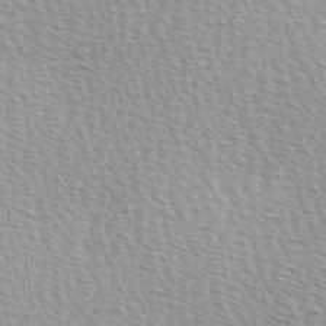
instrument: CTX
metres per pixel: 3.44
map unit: Hve
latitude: 2.5357
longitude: -121.8773
